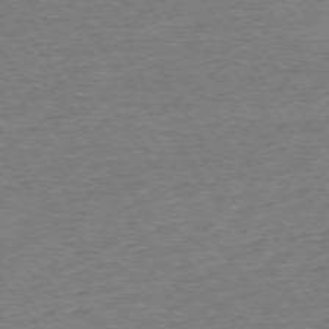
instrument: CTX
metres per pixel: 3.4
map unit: Ap
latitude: -75.2187
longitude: -85.2348
